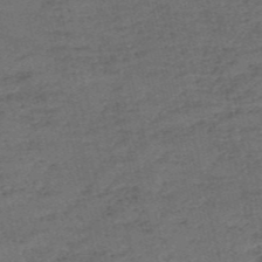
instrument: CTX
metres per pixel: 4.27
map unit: eHh
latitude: -54.7085
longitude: -89.6694
